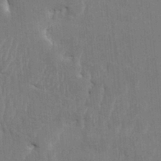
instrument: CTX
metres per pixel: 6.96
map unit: HNhu
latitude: 4.1578
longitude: -7.3293
